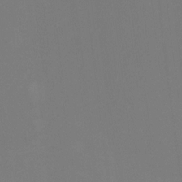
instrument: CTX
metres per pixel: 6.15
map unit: Ht
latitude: -4.0094
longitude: -60.4034
